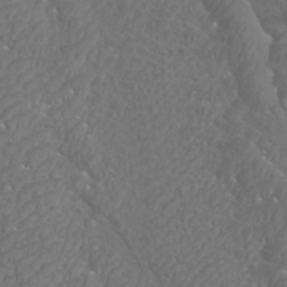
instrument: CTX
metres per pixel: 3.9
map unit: Htu
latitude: -11.0486
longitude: -73.2915
